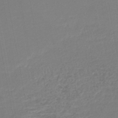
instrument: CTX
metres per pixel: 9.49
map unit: lHb
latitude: -46.2550
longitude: 75.0487
